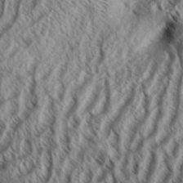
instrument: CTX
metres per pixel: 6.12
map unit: Aa
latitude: 33.8016
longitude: -137.8584
